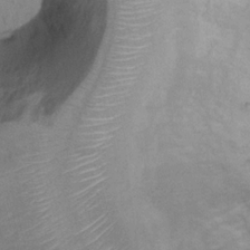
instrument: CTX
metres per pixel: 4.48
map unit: Nhu
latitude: 13.1403
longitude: -28.7813
